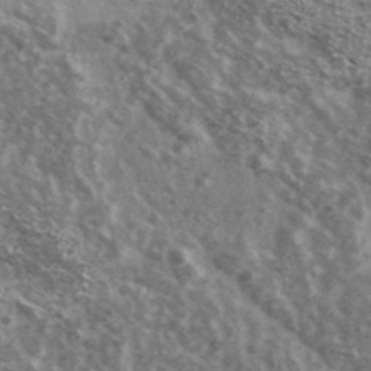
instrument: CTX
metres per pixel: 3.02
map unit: Ave
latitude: 38.9136
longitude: -108.3656
